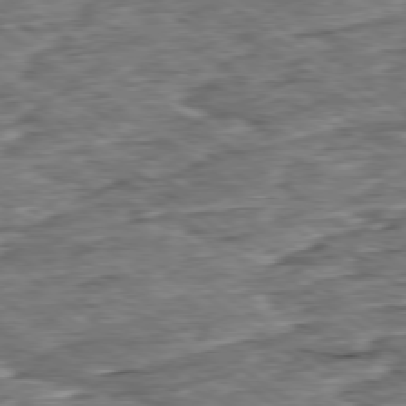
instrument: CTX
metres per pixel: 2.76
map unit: Ap
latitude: -79.2187
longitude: -86.0255
